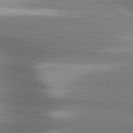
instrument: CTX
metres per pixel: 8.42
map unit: lApd
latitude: 79.7261
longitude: -118.1578
